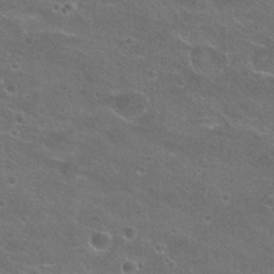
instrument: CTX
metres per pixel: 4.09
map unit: Hto
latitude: 21.8206
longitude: -43.4804
